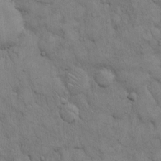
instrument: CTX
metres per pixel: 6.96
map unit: Hto
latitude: 12.9703
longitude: -60.4223
